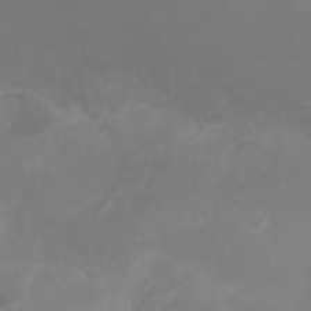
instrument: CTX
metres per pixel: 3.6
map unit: Nhu
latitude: -5.0864
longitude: -79.7639
